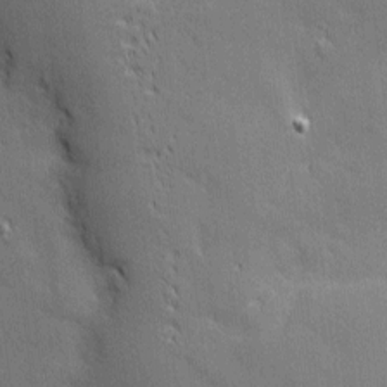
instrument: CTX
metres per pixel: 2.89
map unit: Nhu
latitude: 3.1592
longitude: -75.3860
